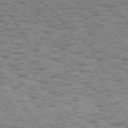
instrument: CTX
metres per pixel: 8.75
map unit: Hpe
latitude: 73.8206
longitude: -133.8205
